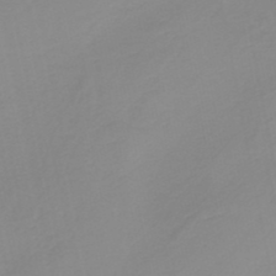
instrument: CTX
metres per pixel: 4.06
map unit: HNb
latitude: -36.3684
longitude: 55.3510
